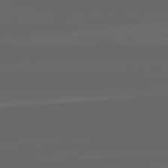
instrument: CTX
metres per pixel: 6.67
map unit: lApd
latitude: 82.4034
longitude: -169.7450
